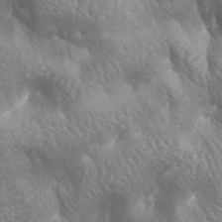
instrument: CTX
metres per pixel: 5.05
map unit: lAa
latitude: -6.5951
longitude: -125.4615
